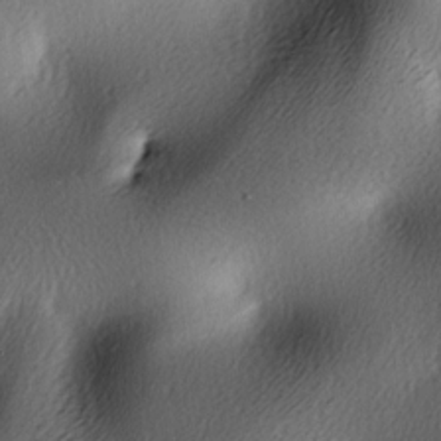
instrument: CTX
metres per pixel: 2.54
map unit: lAa
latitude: -6.3873
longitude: -123.2159
